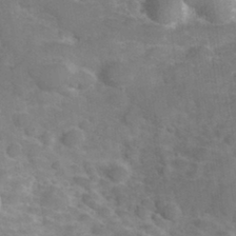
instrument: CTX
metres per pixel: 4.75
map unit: Hve
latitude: 31.7639
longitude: 151.7100
